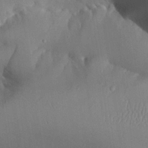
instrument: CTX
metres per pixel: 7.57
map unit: Aa
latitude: 26.7057
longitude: -128.9325
